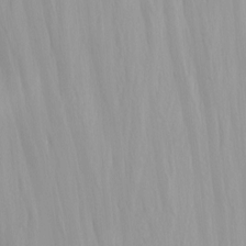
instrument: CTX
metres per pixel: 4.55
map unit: Nhu
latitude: -4.6140
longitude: -83.3292
